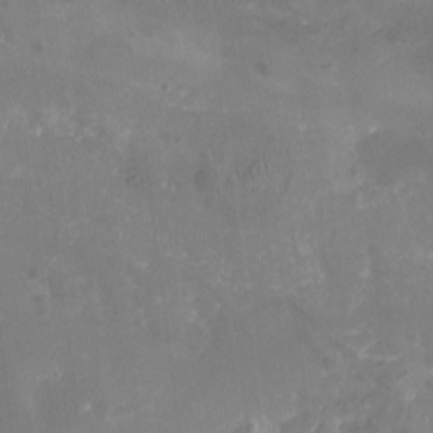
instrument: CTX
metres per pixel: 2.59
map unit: Nhu
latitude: -15.4833
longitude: -58.2523
